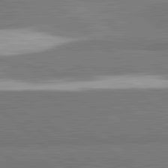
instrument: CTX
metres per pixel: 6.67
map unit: lApd
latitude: 82.2522
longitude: 162.3684
